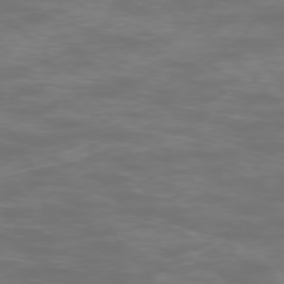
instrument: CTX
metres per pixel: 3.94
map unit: Ap
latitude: -75.8990
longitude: -83.7260
